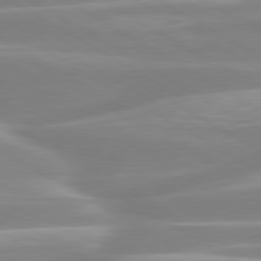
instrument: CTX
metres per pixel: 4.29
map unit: lApd
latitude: 80.2522
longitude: -128.4979
